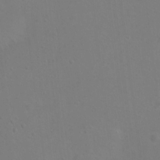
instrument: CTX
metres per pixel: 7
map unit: Nhu
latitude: 13.5938
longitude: -36.5546
